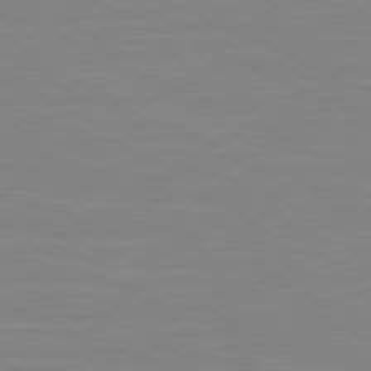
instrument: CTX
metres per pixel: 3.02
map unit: lApd
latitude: 81.4426
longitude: -168.5924
